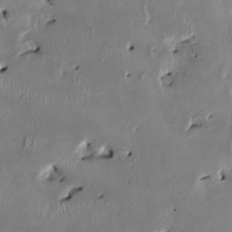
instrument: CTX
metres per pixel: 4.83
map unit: HNhu
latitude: 2.4223
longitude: -5.3482
